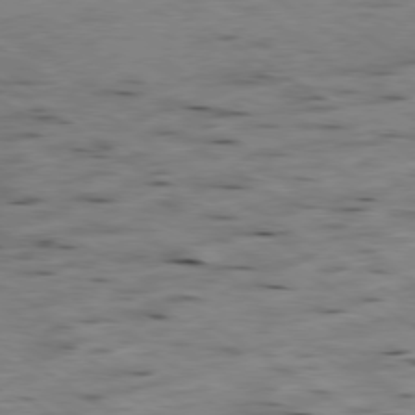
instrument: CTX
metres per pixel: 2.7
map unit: Hpe
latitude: -79.1620
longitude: -21.3860
